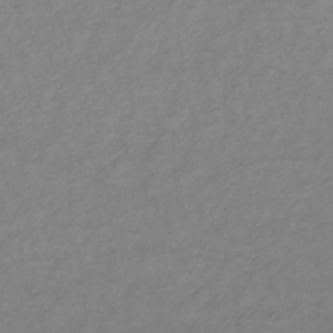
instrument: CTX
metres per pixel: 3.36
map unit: lHb
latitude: -34.8786
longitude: 72.3684
